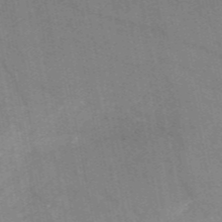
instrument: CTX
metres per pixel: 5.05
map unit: HNb
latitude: -55.9367
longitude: -39.6694
